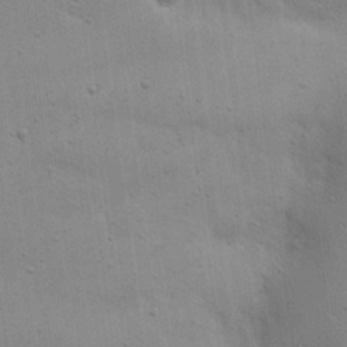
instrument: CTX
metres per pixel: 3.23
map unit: eHh
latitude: 20.5735
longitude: -62.4223
